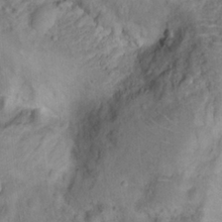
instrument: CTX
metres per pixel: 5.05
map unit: Hto
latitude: 14.9325
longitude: -38.7246
